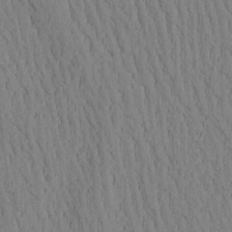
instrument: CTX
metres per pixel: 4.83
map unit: Htu
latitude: -2.9352
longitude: 172.9919
